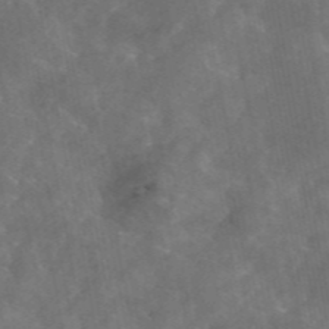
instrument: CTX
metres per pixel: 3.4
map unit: eAb
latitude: 46.0822
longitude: 125.6722
